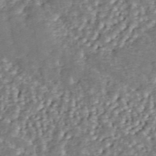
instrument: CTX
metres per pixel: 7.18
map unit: ANa
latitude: 45.7639
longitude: 37.1053
